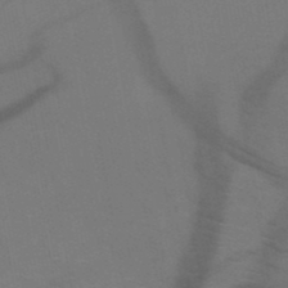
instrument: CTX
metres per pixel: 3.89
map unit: HNb
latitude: -50.6329
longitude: -44.4034
